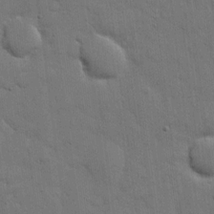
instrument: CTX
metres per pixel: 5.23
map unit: eHh
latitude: 11.7828
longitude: -67.1781
